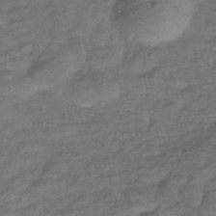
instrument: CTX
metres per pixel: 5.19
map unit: eHb
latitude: -39.8234
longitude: 80.5007
